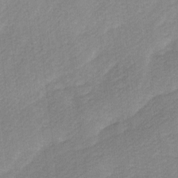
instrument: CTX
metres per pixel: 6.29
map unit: Ave
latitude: 10.1956
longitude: -106.7246
